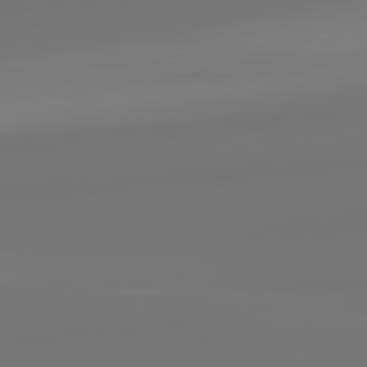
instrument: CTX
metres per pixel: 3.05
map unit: lApd
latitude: 82.1766
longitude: -177.3481
